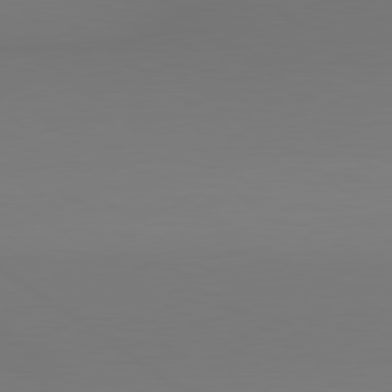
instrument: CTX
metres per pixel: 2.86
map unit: lApd
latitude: 80.5546
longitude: 153.2942
